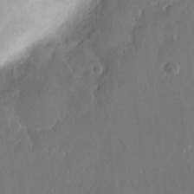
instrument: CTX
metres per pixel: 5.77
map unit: eHh
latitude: 15.3860
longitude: -70.0444
